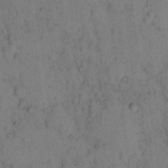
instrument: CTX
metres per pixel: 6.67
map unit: eHh
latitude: 14.2901
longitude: -62.9703
